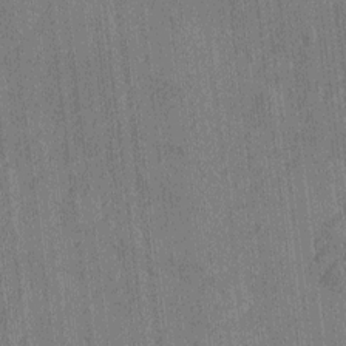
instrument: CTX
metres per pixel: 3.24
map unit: Htu
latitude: -6.2928
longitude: 176.1606
